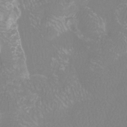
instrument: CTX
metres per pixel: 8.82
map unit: Htu
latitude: -13.1053
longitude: -47.2159
